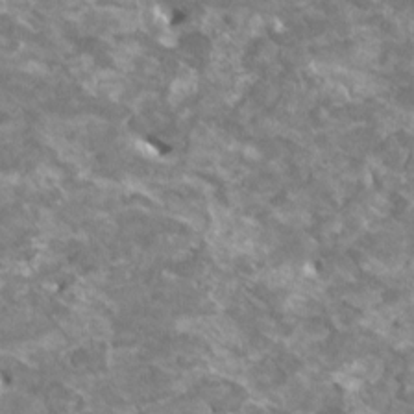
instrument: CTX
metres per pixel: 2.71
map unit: HNhu
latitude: 2.0444
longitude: -0.6868
